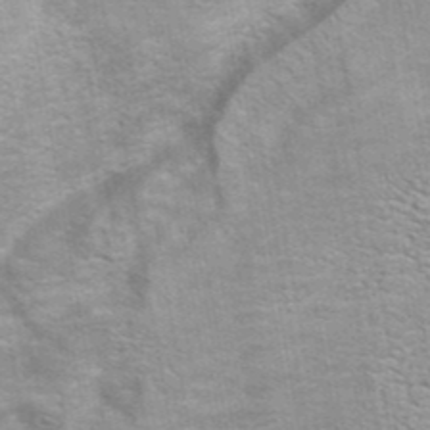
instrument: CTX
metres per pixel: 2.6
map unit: eAb
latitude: 42.3467
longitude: 106.1984
